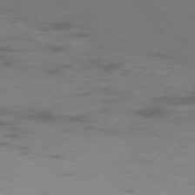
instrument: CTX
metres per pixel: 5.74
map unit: Ap
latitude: -76.0661
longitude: -69.1781
